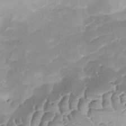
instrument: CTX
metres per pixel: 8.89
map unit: Ave
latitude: -9.2754
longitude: -122.4601
